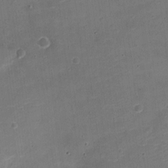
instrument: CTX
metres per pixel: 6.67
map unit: Nve
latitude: -21.5777
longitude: 104.7652
